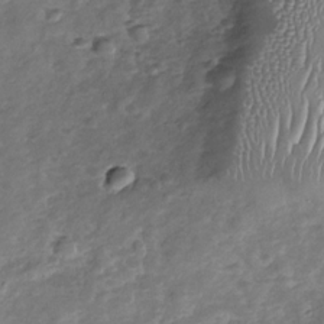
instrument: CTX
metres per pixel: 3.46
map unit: Nhu
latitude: -30.5573
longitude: -60.5923
